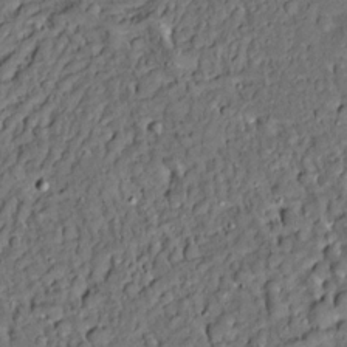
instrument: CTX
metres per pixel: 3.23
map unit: Aa
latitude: 13.3293
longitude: -139.8772
